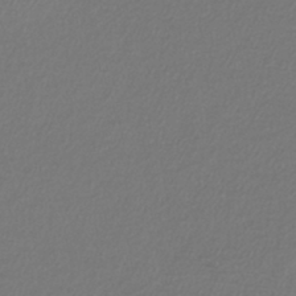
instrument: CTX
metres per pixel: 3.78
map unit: lHb
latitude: -43.8422
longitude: 69.2753
